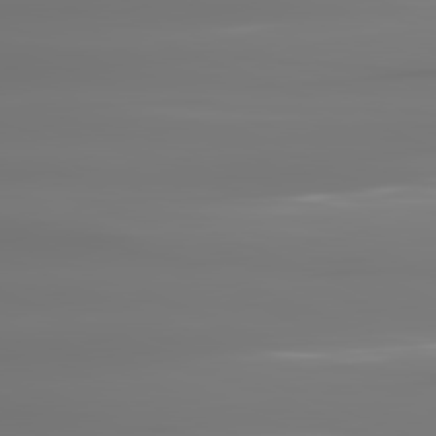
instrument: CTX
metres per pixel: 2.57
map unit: lApd
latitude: 81.7261
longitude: -144.1389
